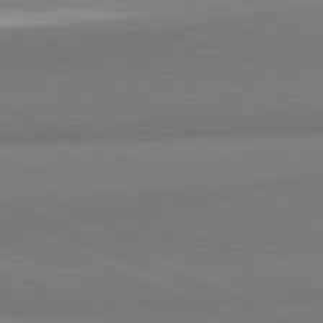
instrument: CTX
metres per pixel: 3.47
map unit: lApd
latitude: 81.9528
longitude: 161.5021
